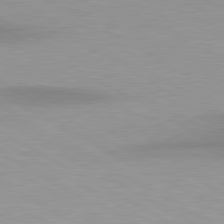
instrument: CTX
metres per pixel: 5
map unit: lApd
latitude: 80.6868
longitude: 158.6896
